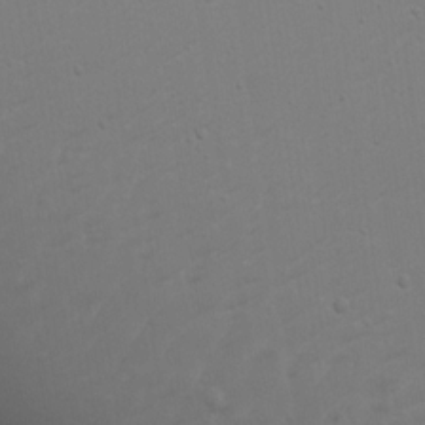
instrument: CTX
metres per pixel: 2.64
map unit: eHh
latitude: 18.0255
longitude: -71.9528
